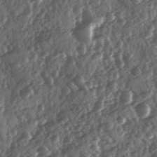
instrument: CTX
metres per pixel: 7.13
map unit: Ave
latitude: 11.0836
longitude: -103.1592
